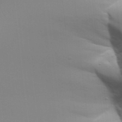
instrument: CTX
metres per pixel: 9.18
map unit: Aa
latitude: 31.9528
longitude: -141.2348
